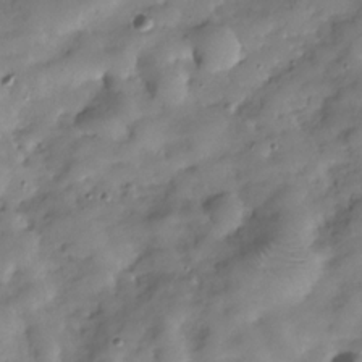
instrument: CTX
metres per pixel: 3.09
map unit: Hve
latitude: -30.1606
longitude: 94.6140
